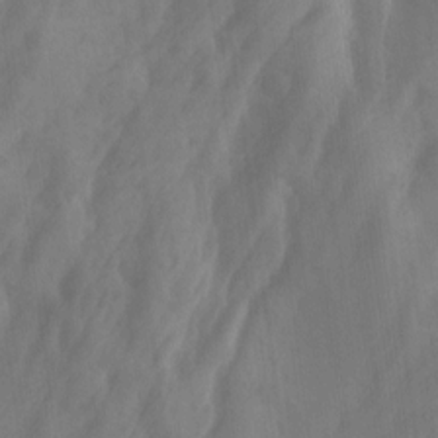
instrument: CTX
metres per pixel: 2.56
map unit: Ave
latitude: 18.6679
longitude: -131.6505
